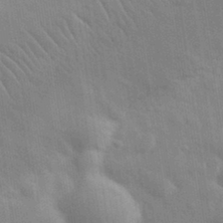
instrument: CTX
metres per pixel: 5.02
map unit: eHh
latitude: 32.3656
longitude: -71.0269
